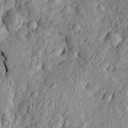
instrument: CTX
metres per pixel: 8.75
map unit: Htu
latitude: -6.4629
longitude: 157.2376
